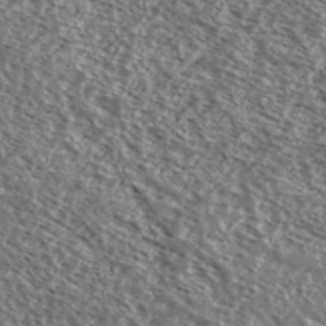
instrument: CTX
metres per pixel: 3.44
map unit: Ave
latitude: 38.2522
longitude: -108.8947
